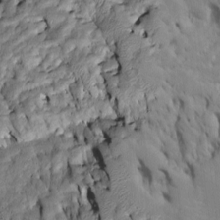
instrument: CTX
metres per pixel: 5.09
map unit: Htu
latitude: -7.9745
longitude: 144.8030
